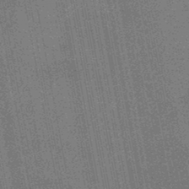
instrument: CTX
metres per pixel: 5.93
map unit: HNb
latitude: -45.2943
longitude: 52.7652
